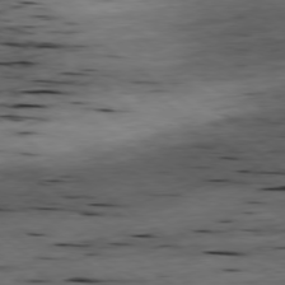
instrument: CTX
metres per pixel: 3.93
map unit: Ap
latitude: -79.0297
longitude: -90.3467
